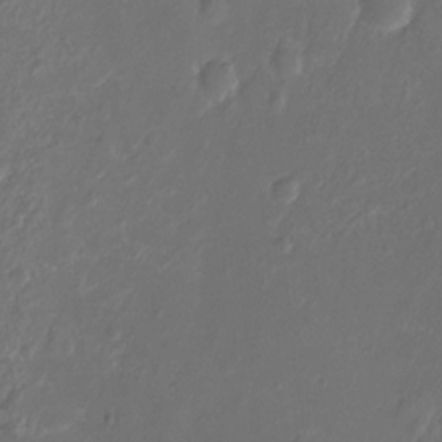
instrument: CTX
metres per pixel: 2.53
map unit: Ht
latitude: -10.1417
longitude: -35.7449
